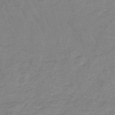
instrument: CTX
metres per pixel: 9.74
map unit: eHh
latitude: -46.0850
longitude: -29.7260
